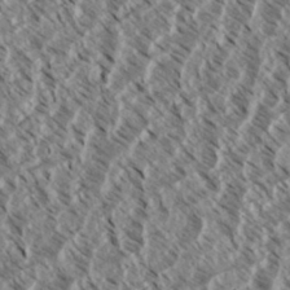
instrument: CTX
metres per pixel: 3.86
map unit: eHh
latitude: 34.7624
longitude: -139.5749
